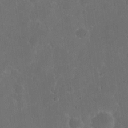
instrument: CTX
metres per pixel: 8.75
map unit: eHh
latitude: 19.5560
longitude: -64.8569
